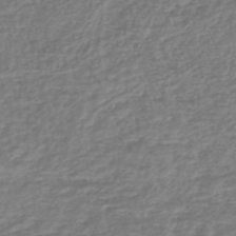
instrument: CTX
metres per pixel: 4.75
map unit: lHb
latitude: -46.2361
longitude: 73.5588
